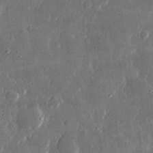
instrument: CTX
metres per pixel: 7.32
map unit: lHvf
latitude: 31.1592
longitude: -91.6883
